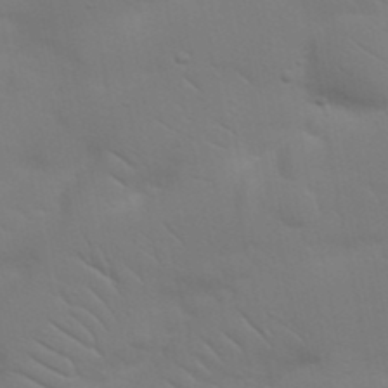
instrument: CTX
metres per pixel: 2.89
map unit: Nhu
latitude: 23.5749
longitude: -73.3293
